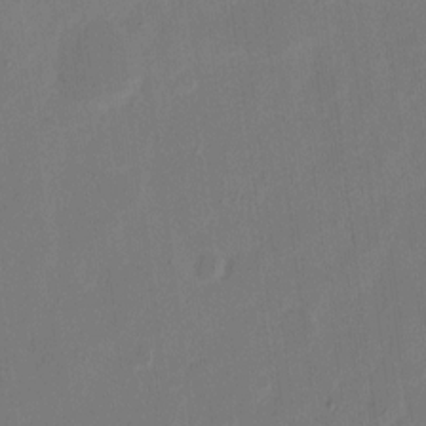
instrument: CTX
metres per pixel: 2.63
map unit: eHh
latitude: 9.3671
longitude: -68.1389
